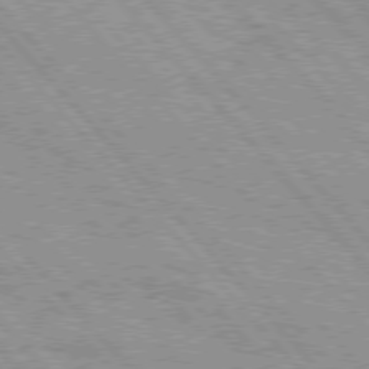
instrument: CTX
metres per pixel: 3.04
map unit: Hpe
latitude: 76.0633
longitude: -150.7813
